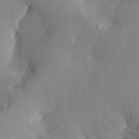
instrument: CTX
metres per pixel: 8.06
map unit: Aa
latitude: 29.4804
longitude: -131.7450
